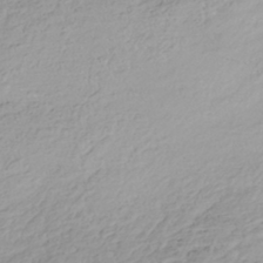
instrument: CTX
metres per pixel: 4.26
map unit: HNhu
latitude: -42.3873
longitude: 107.1242
